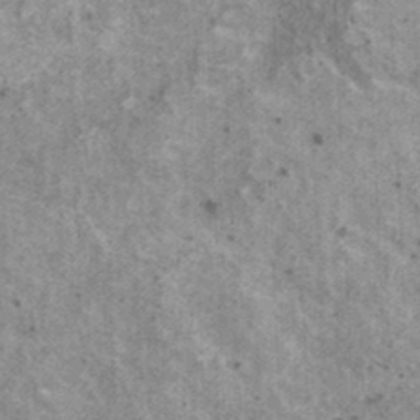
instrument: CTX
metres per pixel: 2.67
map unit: HNhu
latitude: 2.4412
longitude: 4.9352
